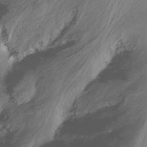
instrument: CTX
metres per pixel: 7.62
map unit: Nhu
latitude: -15.3510
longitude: -54.1956
